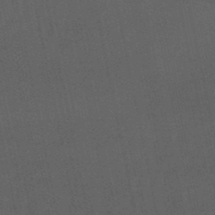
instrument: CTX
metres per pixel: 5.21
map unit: eHb
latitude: -50.5763
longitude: 72.2361
